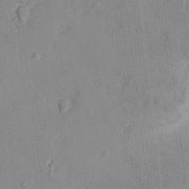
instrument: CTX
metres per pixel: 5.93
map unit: HNhu
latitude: 6.1200
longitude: 2.6707
